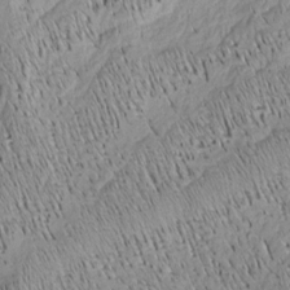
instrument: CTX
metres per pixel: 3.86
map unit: Nhu
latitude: -4.1416
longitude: -150.1389
